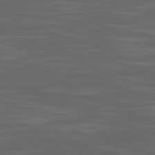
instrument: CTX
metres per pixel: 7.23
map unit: Ap
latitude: -79.8611
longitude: -94.0822
